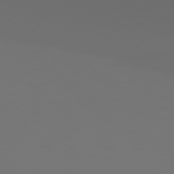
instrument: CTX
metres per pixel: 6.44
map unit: Hpe
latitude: 78.7058
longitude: -163.2537
